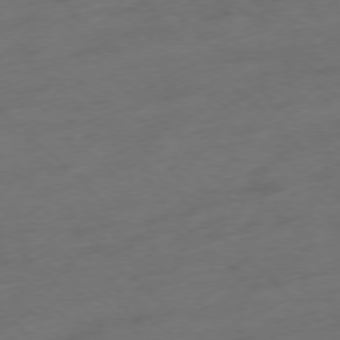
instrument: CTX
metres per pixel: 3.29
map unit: Ap
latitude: -77.0297
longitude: -64.4979
